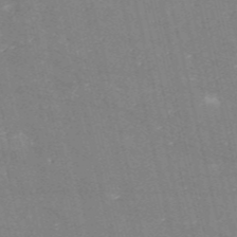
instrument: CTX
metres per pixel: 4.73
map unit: HNb
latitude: -54.5007
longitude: -38.4790
